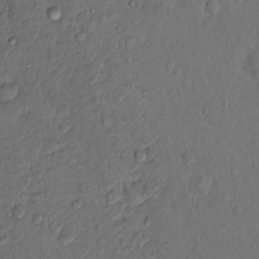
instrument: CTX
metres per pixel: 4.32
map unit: Hto
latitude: 13.8395
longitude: -29.5182
